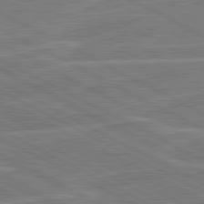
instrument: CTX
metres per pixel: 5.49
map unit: lApd
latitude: 81.0458
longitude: 121.5777
